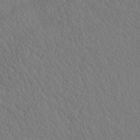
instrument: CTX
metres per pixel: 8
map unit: eHh
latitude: -3.2375
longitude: 15.7100
